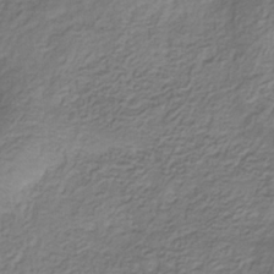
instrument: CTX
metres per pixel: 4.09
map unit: eHb
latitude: -30.6896
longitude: 71.2376
